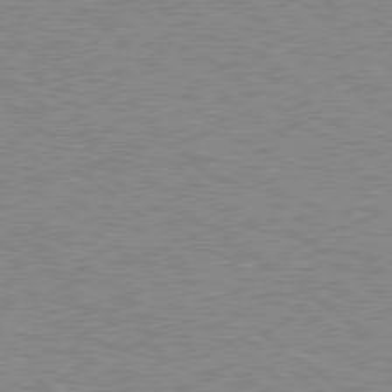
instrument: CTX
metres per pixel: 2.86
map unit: Hpe
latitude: 78.6680
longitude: -145.2159
